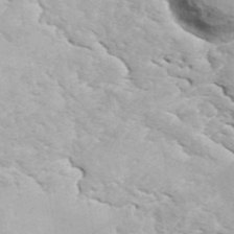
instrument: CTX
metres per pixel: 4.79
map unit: ANa
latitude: 41.9906
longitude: 50.9919
